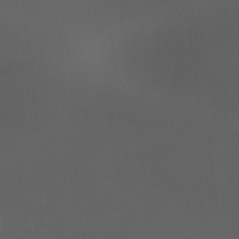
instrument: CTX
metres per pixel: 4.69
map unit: Nhu
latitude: -8.9353
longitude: -77.9528
